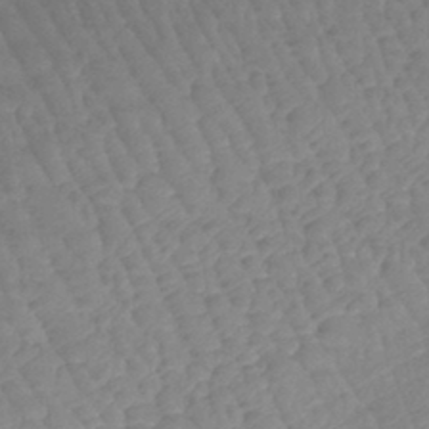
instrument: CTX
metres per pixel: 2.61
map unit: lHb
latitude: -40.1983
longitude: 66.8030
